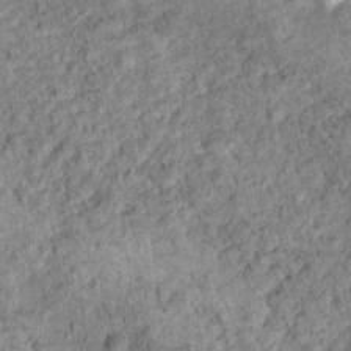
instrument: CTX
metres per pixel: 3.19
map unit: Nhu
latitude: 16.2712
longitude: -31.5371
